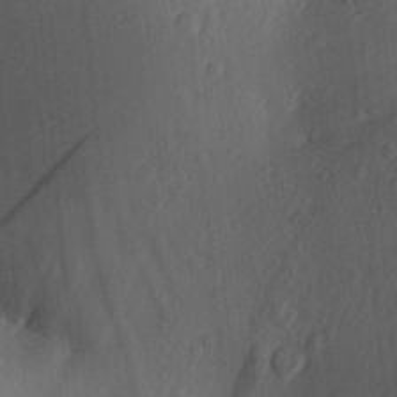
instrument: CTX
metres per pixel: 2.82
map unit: Aa
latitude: 26.5357
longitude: -136.2523
